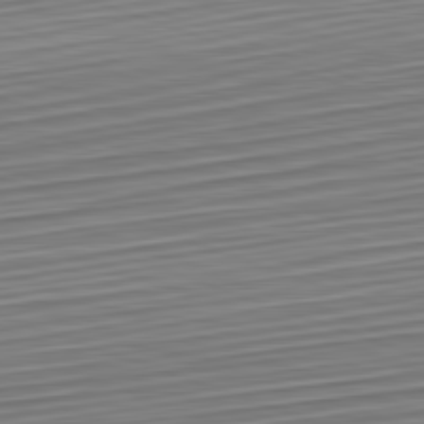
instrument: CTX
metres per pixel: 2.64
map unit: Hpe
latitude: -82.5763
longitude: 15.8423
